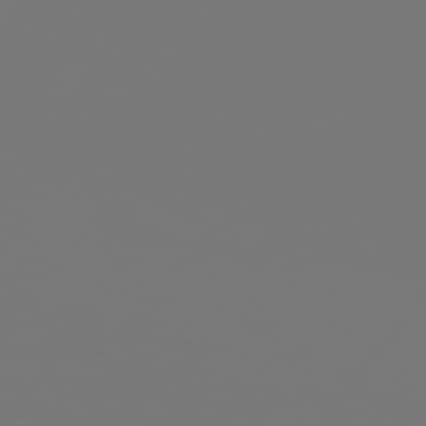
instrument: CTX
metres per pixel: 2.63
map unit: Hpe
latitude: 76.1389
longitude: -140.2900
